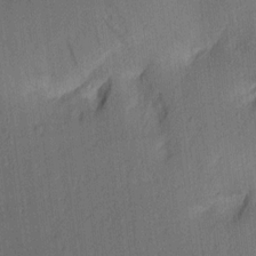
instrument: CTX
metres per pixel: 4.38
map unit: Ave
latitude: 13.8017
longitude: -106.5735
